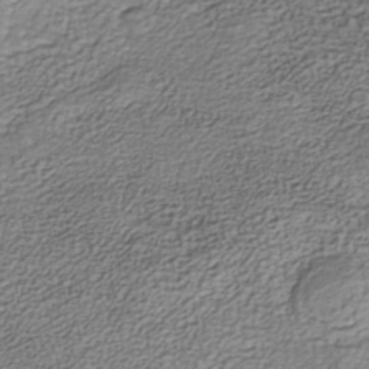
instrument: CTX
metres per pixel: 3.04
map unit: Nhe
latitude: -40.1983
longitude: -110.6302
